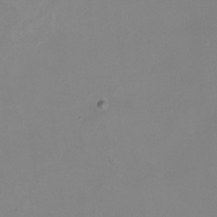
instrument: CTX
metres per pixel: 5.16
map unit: Nhu
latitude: -9.0108
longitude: -81.4048
